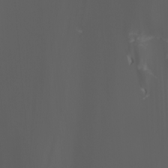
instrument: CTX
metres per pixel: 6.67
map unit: Htu
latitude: -0.7841
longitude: -77.8772
